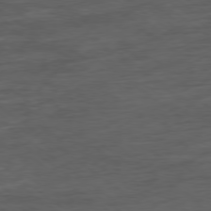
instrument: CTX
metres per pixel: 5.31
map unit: Hpe
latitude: -79.1431
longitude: -19.1214
